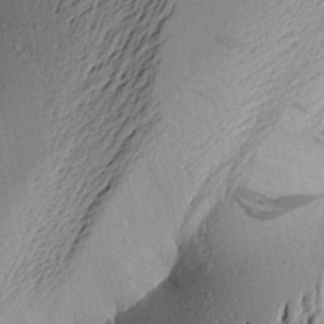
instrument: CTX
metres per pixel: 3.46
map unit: Aa
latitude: 23.3859
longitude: -150.1200
